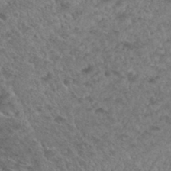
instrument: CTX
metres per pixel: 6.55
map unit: Hto
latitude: 33.0458
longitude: -49.7261
